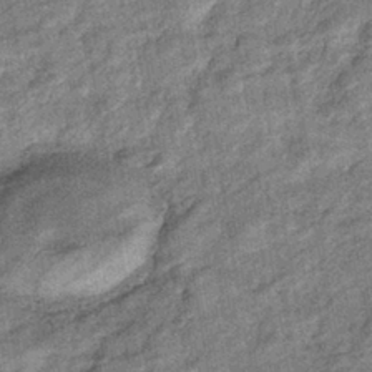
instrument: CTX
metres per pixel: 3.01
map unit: eHb
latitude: -39.0864
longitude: 79.3320
